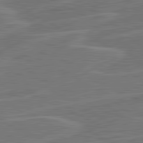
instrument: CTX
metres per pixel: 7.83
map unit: lApd
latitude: 81.3671
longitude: 121.8233
